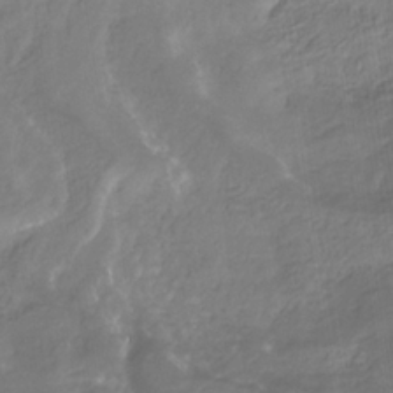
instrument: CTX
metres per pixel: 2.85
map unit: eHb
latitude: -29.6155
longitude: 67.1809
